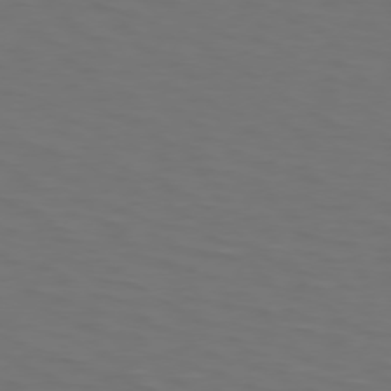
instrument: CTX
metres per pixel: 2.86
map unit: Hpe
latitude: 73.7450
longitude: -125.6882
